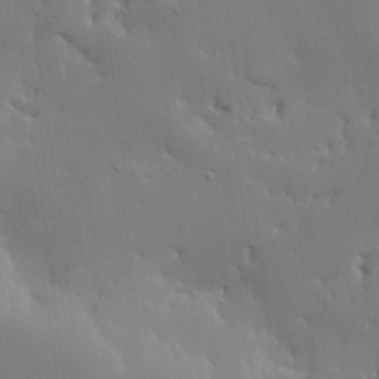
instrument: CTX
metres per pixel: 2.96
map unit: lHvf
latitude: 21.8206
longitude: 145.7100
